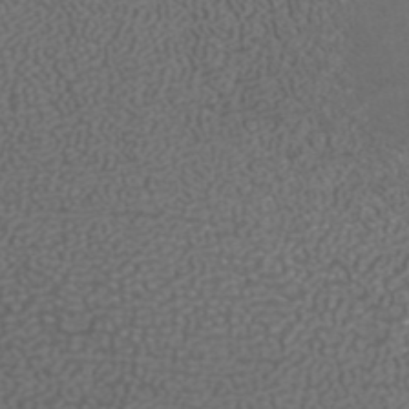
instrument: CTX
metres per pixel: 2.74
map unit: ANa
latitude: 41.3670
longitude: 27.8611
